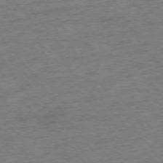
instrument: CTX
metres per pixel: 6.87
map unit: Ap
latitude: -75.1620
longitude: -72.9703
